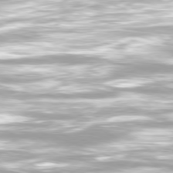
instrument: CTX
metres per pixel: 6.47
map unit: Ap
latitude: -79.4832
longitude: -66.5356
